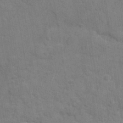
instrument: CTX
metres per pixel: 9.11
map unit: lAvf
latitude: -8.4062
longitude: -120.4790
